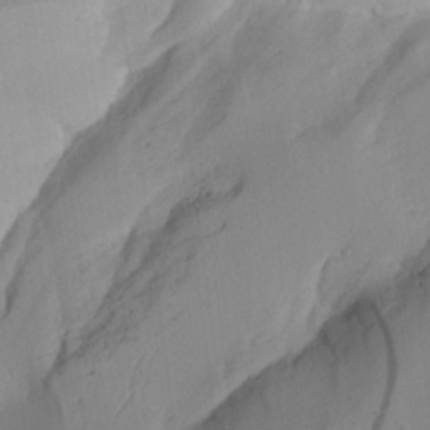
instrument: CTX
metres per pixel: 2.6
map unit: Aa
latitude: 25.8961
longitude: -132.8947
